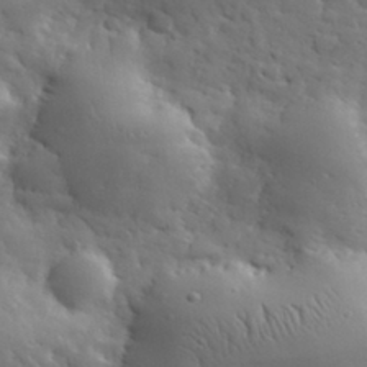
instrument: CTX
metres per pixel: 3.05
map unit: eHh
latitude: 31.5749
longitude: -69.1970
